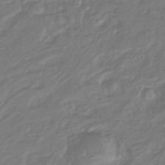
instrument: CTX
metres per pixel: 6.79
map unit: lHb
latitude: -42.9919
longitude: 77.5210
